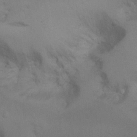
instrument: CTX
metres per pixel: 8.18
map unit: Ht
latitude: 4.9703
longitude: -28.7813
